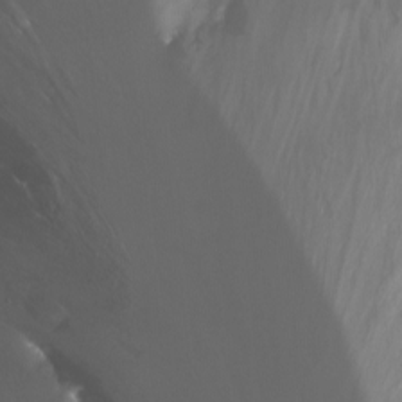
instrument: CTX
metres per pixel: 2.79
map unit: Nhu
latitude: -12.5196
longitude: -61.1592
